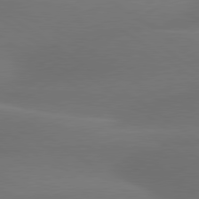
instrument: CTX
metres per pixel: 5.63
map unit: lApd
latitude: 79.6316
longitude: -90.3656
